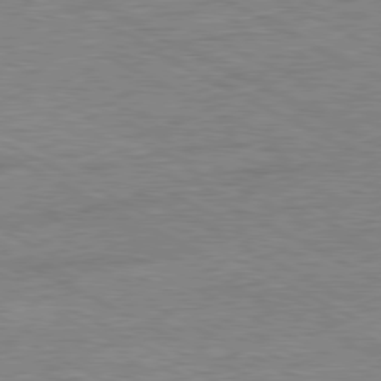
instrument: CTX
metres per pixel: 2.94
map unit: Ap
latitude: -80.8597
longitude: -76.6679
